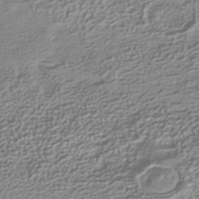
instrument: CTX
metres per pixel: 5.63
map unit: HNhu
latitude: -41.6911
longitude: 99.6344
